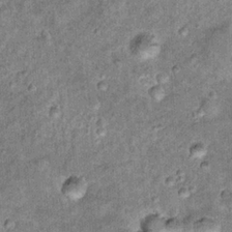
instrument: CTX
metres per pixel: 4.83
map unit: Hto
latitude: 15.6505
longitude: -34.9702
